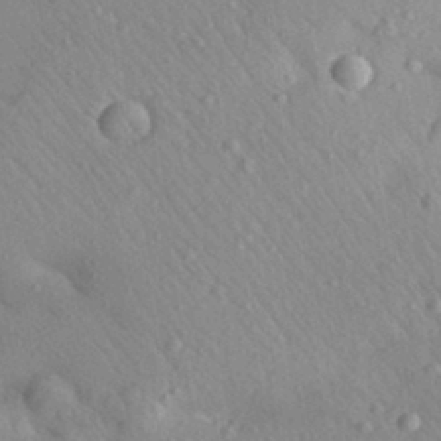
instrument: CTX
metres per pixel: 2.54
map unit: Aa
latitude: 29.7638
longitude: -148.0633
